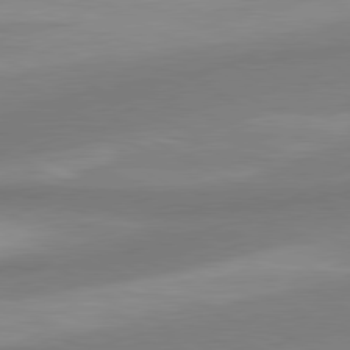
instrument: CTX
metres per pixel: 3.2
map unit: lApd
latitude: 80.3845
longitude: 176.9353
